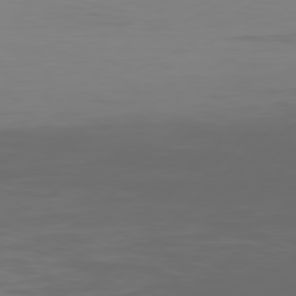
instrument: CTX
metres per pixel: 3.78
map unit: Hpe
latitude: 77.8583
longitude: -123.2915
